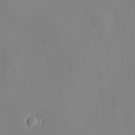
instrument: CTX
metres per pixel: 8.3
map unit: HNhu
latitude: 5.9906
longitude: 0.7275
